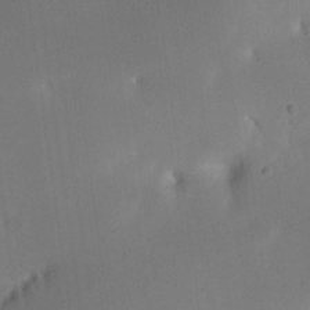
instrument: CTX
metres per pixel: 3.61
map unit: eHh
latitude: 25.4804
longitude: -70.8758
